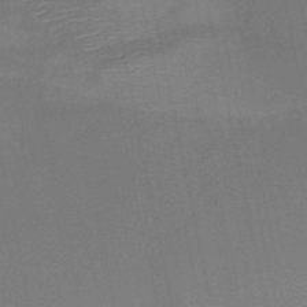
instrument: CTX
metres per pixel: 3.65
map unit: HNb
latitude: -50.8030
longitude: -42.5168
